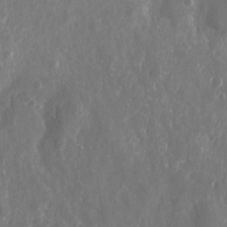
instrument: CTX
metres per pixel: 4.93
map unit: eHh
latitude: 10.1389
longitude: -72.0444
